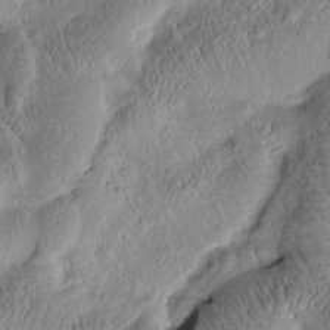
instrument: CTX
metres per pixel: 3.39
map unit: Htu
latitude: -1.7856
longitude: 171.3132
